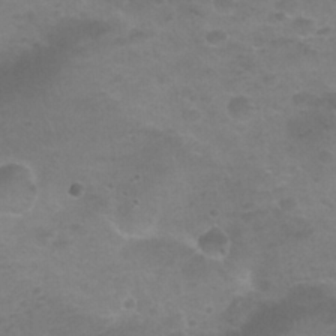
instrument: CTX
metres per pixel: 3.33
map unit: Nhu
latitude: 25.7260
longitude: -52.8191
